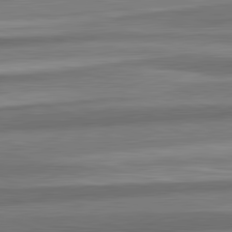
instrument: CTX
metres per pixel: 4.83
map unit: lApd
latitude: 82.4223
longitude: 178.8219
